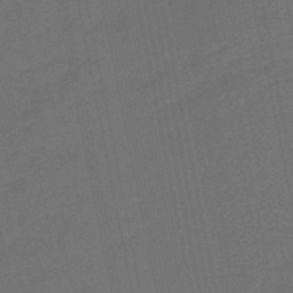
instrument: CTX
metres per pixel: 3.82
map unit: eHb
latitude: -47.9745
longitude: 87.3888
